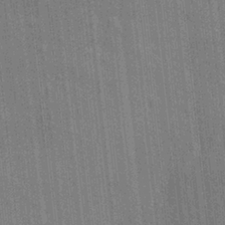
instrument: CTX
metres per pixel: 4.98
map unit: eHh
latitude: 5.8016
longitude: -74.4412
